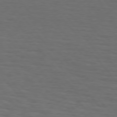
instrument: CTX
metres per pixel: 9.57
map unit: Hpe
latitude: 75.8394
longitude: -131.5372
